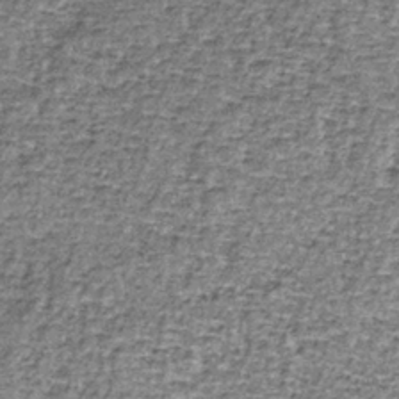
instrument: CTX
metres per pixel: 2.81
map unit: lHb
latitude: -37.7855
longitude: 65.1431
